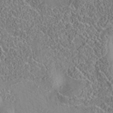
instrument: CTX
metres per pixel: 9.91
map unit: eAb
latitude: 35.6127
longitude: 108.8786
